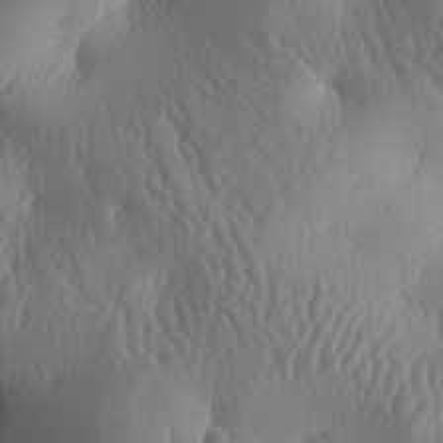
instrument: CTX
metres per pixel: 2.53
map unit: lAa
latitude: -7.6155
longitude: -128.5357
